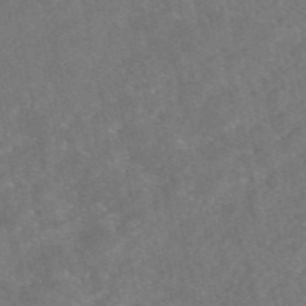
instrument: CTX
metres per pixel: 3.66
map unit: eAb
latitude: 47.2537
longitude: 127.3698
